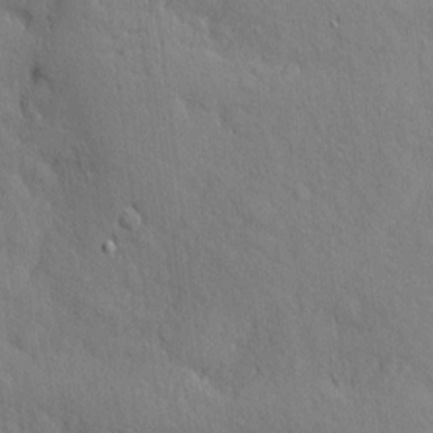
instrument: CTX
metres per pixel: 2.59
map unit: eHh
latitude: 3.8394
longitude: -74.0444
